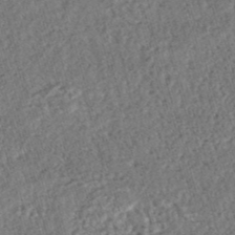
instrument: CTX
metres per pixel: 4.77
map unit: HNhu
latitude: -46.7274
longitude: 99.2565
